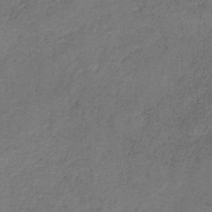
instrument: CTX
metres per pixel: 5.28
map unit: HNb
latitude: -32.0472
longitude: 58.3684
